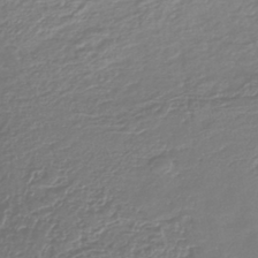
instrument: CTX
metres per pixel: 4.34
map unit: lHb
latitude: -40.5196
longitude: 61.3699
